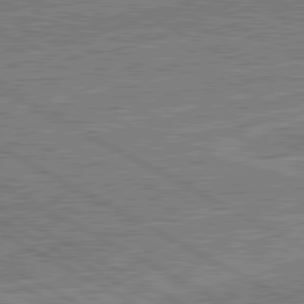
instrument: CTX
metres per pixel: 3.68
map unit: lApd
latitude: 80.8002
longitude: 144.5574
